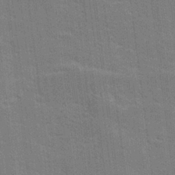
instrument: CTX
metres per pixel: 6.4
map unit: lHvf
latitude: 26.8191
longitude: 141.3510
